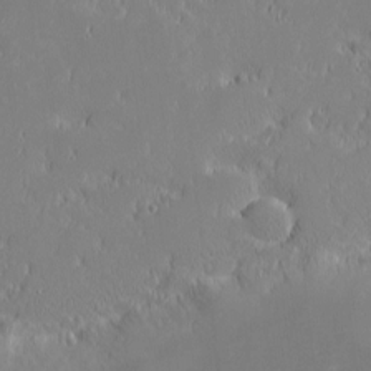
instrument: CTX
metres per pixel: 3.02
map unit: eHh
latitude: -2.2928
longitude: -84.1200
